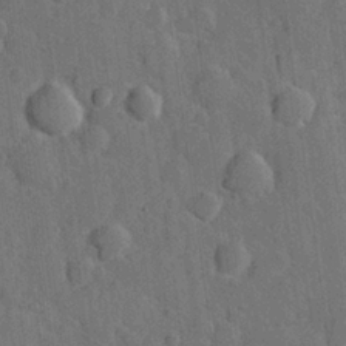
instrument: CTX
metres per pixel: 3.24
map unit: Hve
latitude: 24.4978
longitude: 149.1431
